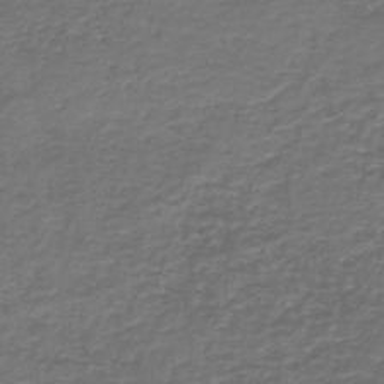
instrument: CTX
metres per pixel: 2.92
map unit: HNb
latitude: -43.8422
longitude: 50.1984
